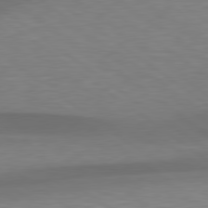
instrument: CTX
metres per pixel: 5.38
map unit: lApd
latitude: 79.4616
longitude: -89.9528
